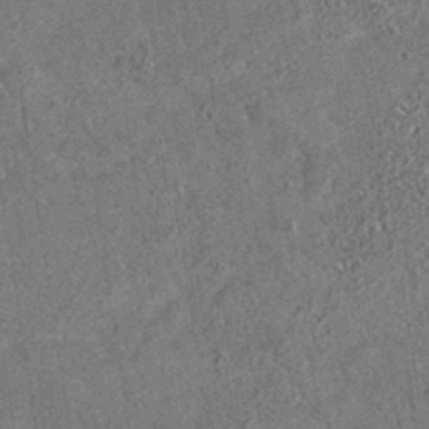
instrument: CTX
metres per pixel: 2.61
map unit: eAb
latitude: 34.9324
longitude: 111.0486
